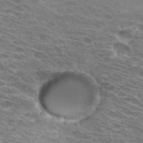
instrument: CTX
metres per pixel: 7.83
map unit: Hto
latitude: 32.5357
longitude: -43.4427
